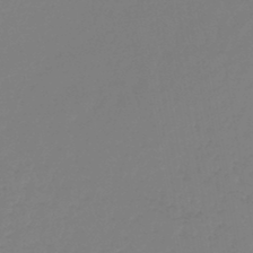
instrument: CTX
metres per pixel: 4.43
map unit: lHb
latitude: -44.6707
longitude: 60.0094
